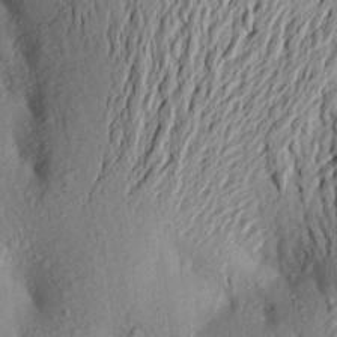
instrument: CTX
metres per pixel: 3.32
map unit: Aa
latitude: 24.7435
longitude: -150.1577
